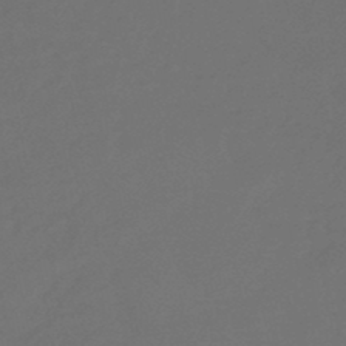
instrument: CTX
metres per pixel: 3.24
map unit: eHb
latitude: -47.5399
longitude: 86.4062
